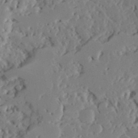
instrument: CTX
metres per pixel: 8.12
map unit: Ave
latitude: 23.4804
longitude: -131.1970
